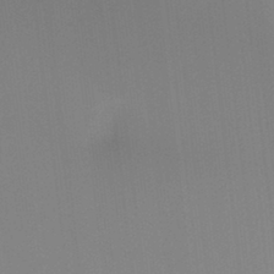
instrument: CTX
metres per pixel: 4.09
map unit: Hto
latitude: -8.4062
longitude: -49.4048
